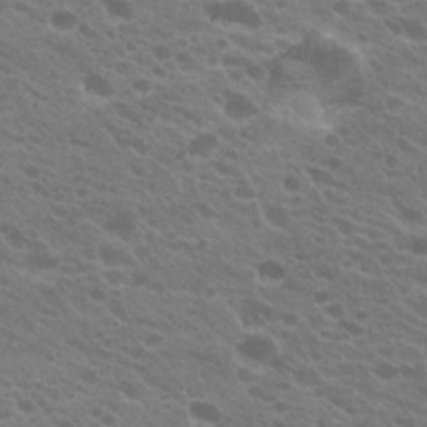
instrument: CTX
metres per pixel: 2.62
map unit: Hto
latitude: 23.4993
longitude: -35.9528
